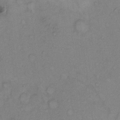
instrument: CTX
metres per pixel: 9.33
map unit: Hto
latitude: 6.7057
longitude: -61.4993
